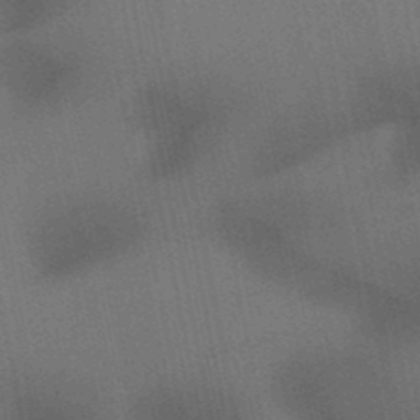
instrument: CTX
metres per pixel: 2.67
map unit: lHb
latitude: -48.8219
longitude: 67.3510
